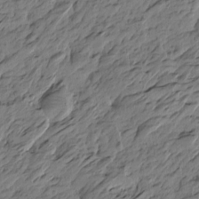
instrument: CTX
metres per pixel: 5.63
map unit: Htu
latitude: -5.9745
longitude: -179.0459
